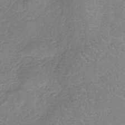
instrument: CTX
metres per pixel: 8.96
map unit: HNb
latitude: -35.2754
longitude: 55.6344
